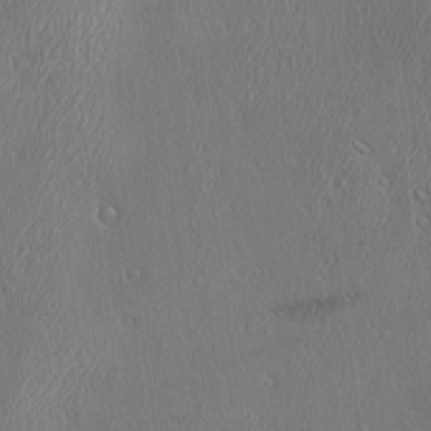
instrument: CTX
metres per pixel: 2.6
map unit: Ave
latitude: 22.2711
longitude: -136.5735
